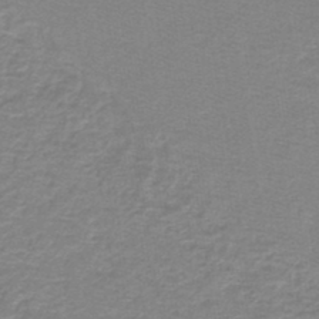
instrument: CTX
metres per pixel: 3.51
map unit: lHb
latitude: -44.5196
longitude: 56.6518
